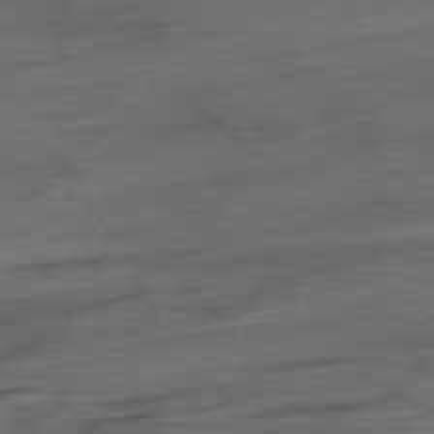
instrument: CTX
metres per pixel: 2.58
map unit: Hpe
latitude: -79.0864
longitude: -19.2726
